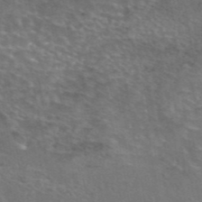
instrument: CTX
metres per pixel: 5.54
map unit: eAb
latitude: 44.7624
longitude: 107.6533
